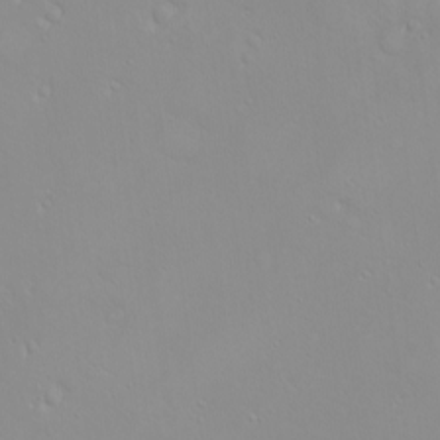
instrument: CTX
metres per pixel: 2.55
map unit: eHh
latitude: -9.9367
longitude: -68.3278
